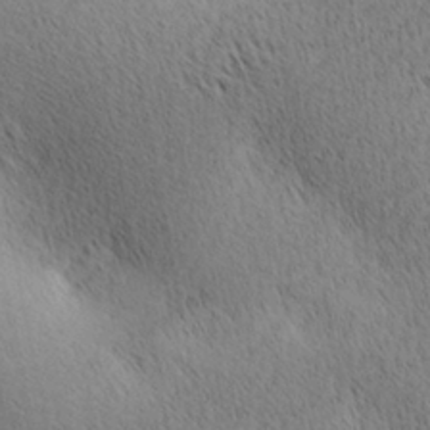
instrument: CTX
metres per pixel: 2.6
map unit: lAa
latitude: 10.5735
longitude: -107.8205
